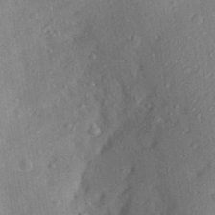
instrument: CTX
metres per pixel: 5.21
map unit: Aa
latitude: 28.4601
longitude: -145.6316
